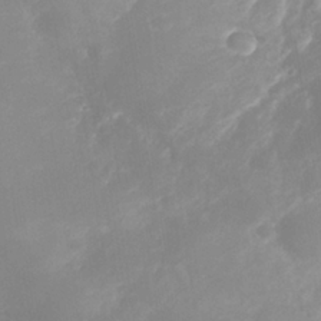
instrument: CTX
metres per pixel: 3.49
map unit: Nhe
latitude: -37.2753
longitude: -113.1214
